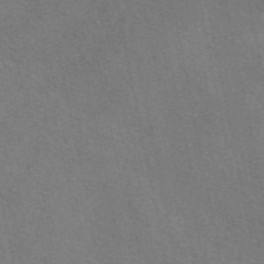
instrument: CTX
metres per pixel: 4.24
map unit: eAb
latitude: 51.3103
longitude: 115.0297
